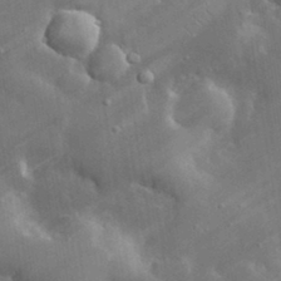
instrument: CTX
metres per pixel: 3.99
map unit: lHvf
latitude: 33.5182
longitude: -92.5356
